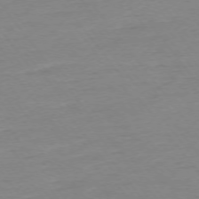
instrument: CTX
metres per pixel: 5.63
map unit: Ap
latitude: -75.1998
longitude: -80.3845
